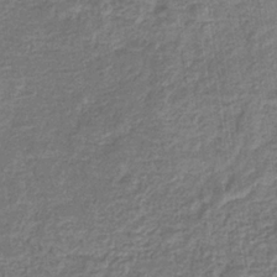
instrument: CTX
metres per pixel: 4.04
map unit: eHb
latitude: -33.2943
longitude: 74.6141
